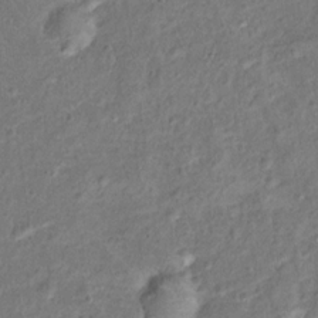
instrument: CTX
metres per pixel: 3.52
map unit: Hto
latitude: 15.5749
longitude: -42.2523
